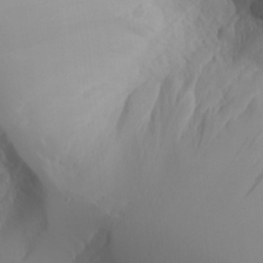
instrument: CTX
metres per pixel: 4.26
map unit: Aa
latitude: 24.8569
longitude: -127.1970
